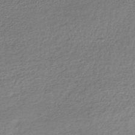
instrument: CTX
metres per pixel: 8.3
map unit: HNhu
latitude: -43.8611
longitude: 105.1809
